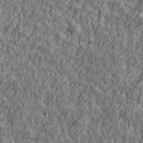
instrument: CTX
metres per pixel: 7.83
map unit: Ave
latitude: 42.1200
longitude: -111.8206
